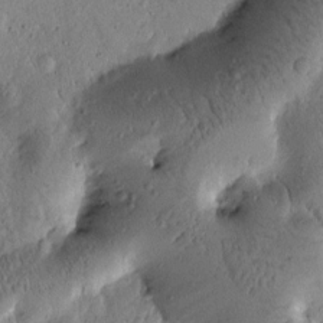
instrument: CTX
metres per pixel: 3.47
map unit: Htu
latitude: -2.1416
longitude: 171.2754
